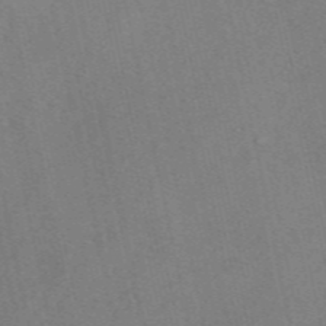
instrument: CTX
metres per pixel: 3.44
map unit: eAb
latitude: 48.2334
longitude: 105.7666
